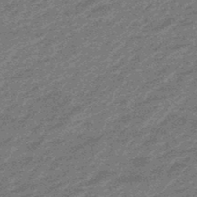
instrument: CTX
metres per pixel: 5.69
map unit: eHb
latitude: -48.1417
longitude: 84.6707
